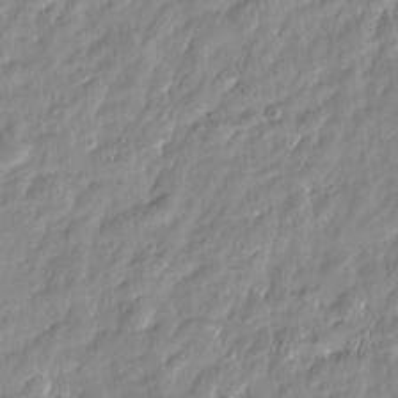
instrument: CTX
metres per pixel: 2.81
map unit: Htu
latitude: -6.1417
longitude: 174.7274
